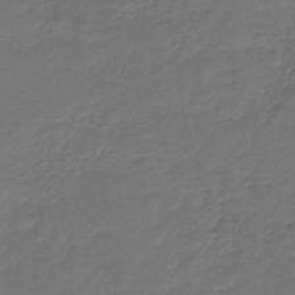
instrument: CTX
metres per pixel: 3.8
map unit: lHb
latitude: -43.8611
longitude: 60.3684
